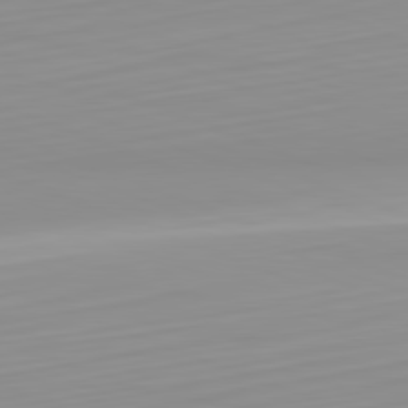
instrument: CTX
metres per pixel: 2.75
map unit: Hpe
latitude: -82.4818
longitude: 17.1431
